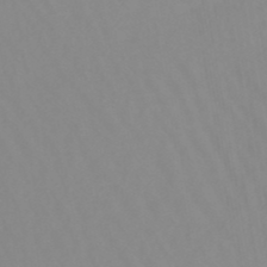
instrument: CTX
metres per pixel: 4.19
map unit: lHb
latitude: -48.6141
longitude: 74.1606
